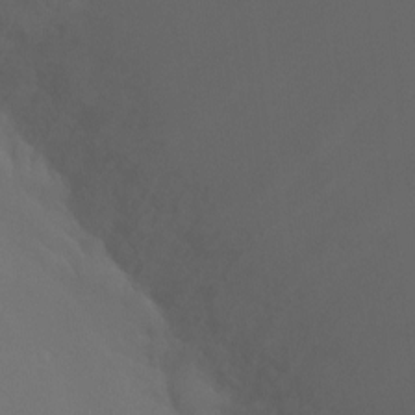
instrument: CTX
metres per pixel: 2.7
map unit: Ht
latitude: -7.6910
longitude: -28.8191
